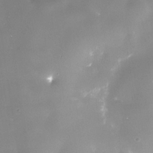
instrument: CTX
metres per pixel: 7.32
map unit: Nhe
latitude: -36.1605
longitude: -87.5938
